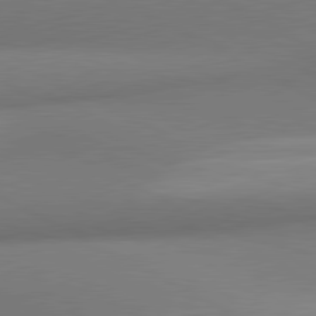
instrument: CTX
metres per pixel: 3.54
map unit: lApd
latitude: 81.0647
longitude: 135.5210
